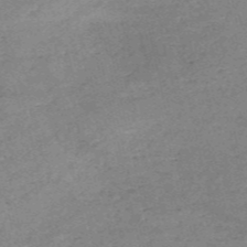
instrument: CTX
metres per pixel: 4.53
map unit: HNb
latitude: -54.3306
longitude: -42.6868
